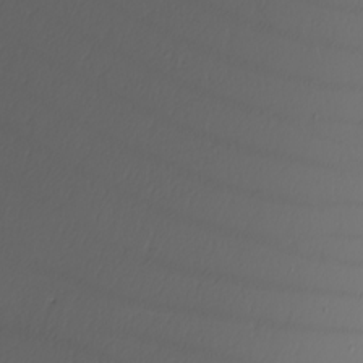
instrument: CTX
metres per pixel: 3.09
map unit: Nhu
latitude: -5.9178
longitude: -95.6883
